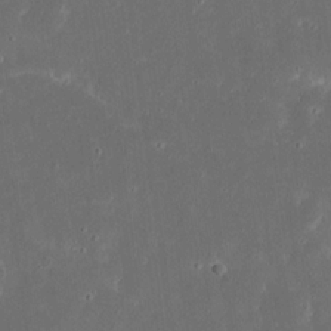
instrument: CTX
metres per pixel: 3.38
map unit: eHh
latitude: 17.6505
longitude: -73.4238
